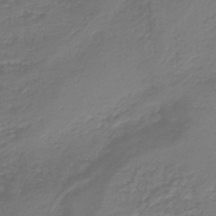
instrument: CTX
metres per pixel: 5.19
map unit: HNb
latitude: -42.1038
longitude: 49.7856
